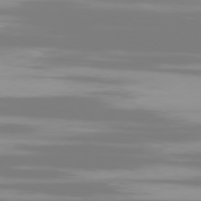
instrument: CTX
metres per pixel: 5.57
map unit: Ap
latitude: -77.1809
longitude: -72.8569
